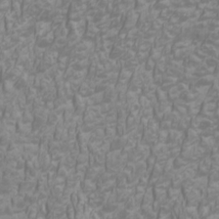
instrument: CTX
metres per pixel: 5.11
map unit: Htu
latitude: -6.3684
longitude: -72.7813
